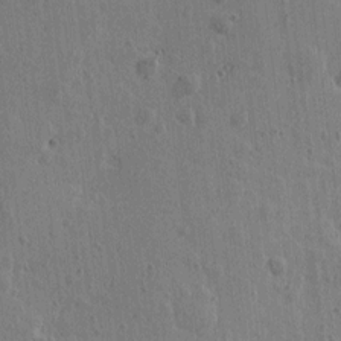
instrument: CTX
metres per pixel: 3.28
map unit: Htu
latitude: 0.3089
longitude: -175.8017
